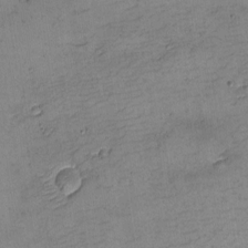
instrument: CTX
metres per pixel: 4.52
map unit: eHh
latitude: -4.3684
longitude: -79.0081
